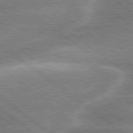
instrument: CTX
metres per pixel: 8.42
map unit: lApd
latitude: 80.2900
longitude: -118.8758
